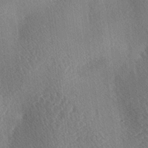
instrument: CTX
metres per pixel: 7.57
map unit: lAa
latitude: -3.8800
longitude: -126.2145
